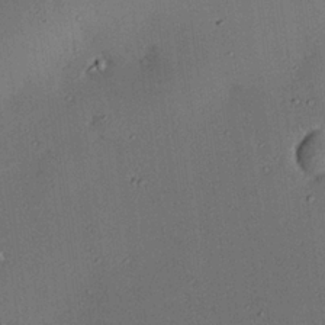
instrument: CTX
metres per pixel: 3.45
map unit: eHh
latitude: 25.1970
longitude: -71.3104
